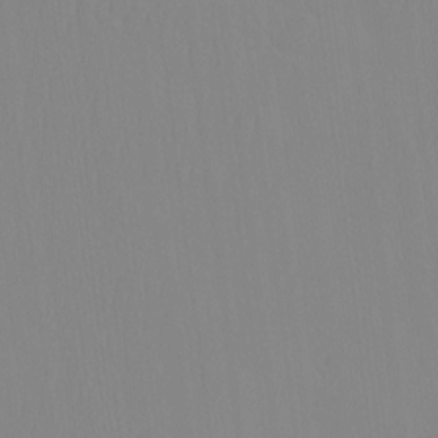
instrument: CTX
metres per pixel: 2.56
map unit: eHh
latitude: -4.1228
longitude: 14.6141
